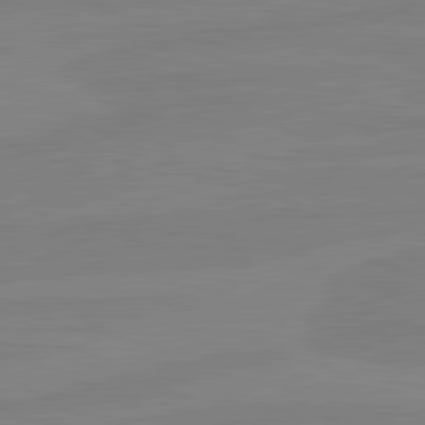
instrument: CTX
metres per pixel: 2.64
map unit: lApd
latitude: 81.4804
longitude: -177.2537
